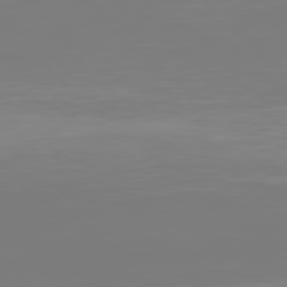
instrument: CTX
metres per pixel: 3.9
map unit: Hpe
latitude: 77.7638
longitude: -135.1025
